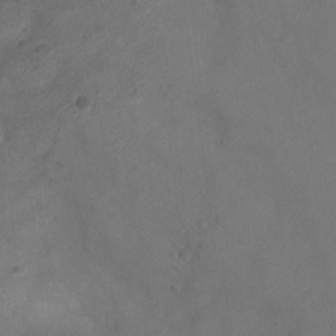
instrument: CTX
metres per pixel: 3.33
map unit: Ht
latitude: -11.5588
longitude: -20.9136
